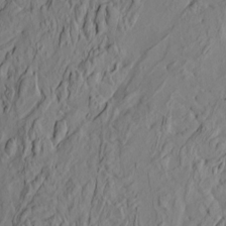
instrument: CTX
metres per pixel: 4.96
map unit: HNhu
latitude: 10.8758
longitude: 23.8989
